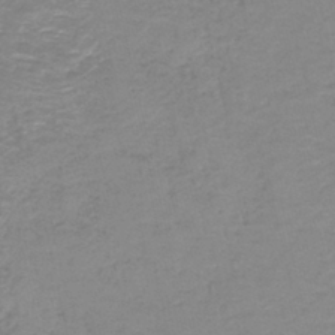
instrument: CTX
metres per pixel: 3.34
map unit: HNb
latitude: -40.1417
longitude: 49.8801
